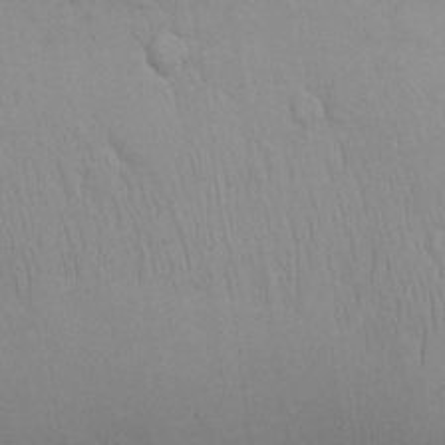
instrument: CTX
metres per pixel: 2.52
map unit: Nhe
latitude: -2.4062
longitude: -59.0647
